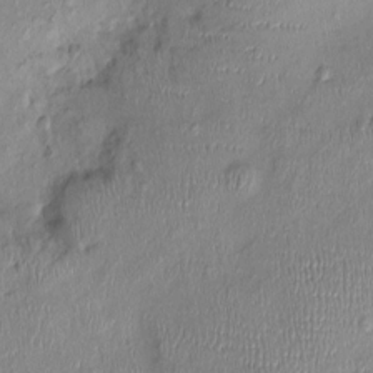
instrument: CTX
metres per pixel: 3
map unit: Nhu
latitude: -0.6708
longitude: -14.6869
